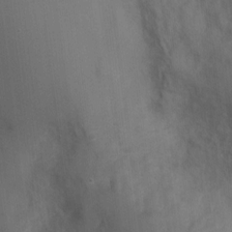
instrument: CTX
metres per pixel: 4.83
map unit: Nhu
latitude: 2.4601
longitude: -16.7246
